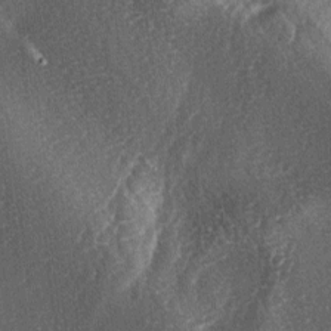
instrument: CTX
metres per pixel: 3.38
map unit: lAa
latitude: -4.8030
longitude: -127.4049
